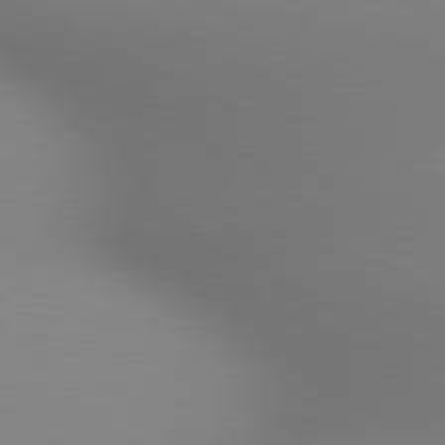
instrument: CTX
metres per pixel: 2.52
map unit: lApd
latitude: 80.5357
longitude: 133.0676
